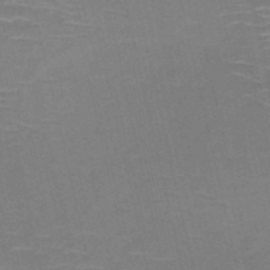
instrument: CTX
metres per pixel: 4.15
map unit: HNb
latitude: -50.8219
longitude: -45.4993
